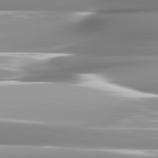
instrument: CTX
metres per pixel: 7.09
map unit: lApd
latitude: 82.2522
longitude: -143.3293
